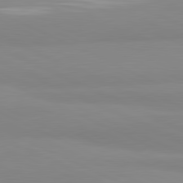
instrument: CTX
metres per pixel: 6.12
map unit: lApd
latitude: 81.4993
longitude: 178.7274
